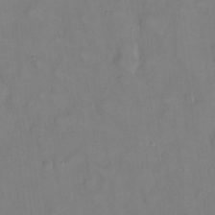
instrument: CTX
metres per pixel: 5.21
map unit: eHh
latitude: 22.2900
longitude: -62.4790
